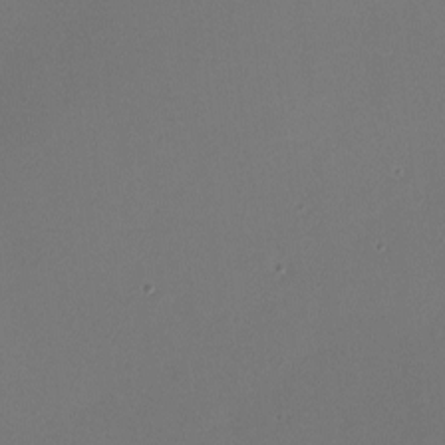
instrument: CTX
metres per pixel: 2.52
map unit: lHvf
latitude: -8.3495
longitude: -100.6491
